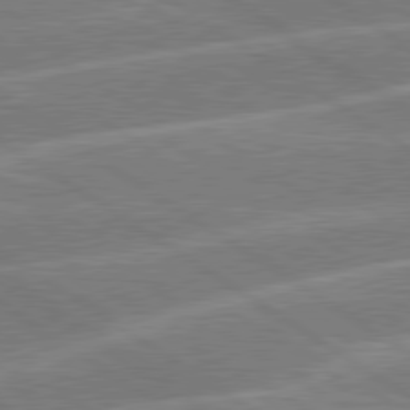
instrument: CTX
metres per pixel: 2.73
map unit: lApd
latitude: 79.7450
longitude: -130.5168
